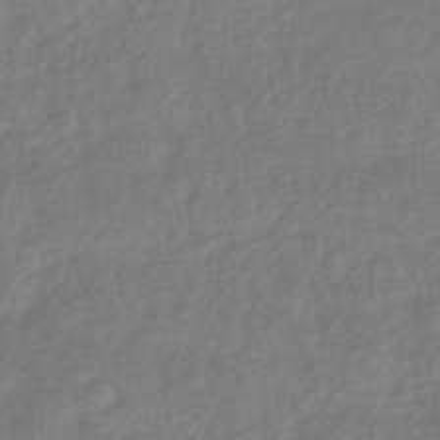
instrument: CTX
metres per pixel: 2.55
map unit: lHb
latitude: -37.6155
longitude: 70.0094
